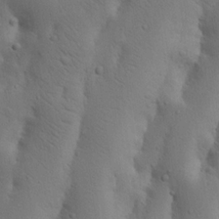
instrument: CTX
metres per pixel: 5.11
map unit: Nhu
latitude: 19.2915
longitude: -75.5749
